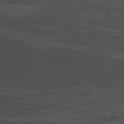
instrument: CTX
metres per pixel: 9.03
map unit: Nhu
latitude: -8.3117
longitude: -67.5371
